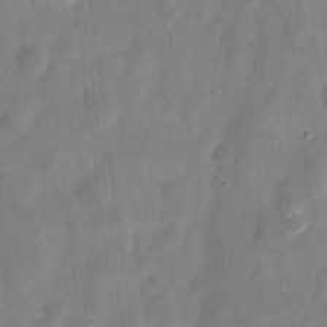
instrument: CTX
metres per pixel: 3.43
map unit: eHh
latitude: 8.8947
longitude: -74.0255
